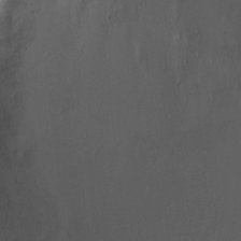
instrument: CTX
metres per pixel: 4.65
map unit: Ht
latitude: -2.2550
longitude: -32.5357
